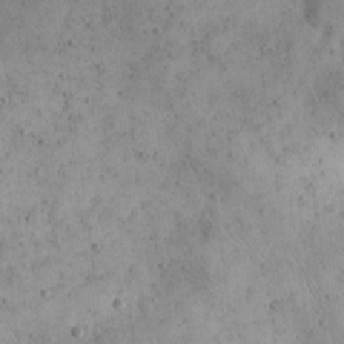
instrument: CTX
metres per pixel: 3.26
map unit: Nhu
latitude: 23.0836
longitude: -67.1781
